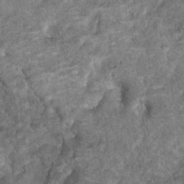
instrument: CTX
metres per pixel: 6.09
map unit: Hto
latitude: 17.9717
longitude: -36.7813
